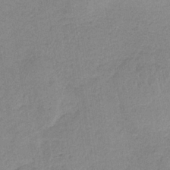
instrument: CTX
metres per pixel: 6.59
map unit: HNb
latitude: -34.0850
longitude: 59.5399
